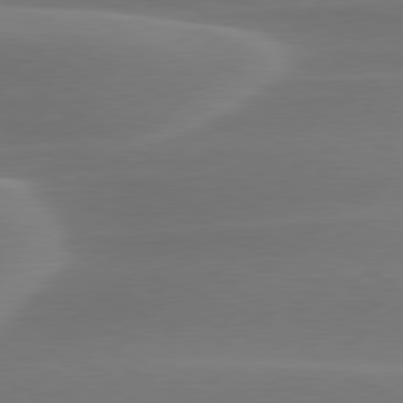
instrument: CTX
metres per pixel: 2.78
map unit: lApd
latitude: 79.3293
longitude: -115.3859
